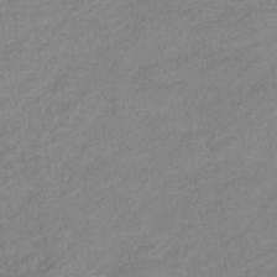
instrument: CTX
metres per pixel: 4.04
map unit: eHb
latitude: -41.3132
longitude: 83.8422
